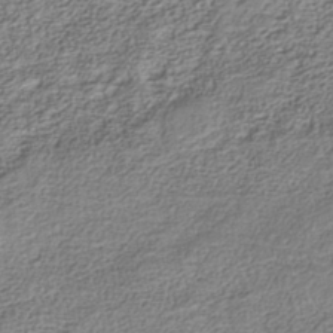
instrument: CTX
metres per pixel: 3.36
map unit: Nhe
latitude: -40.6329
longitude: -110.8380
